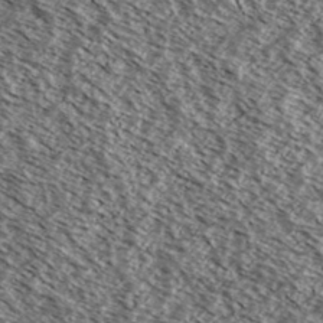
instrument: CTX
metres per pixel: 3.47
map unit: Ave
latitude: 37.8772
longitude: -109.1592
